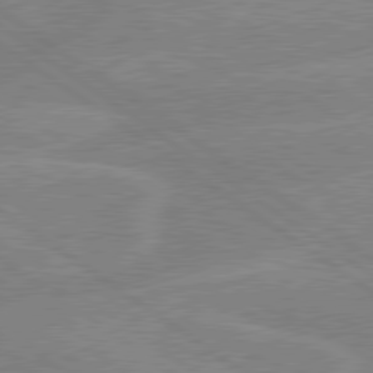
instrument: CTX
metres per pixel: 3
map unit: lApd
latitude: 79.3671
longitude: -132.0444
